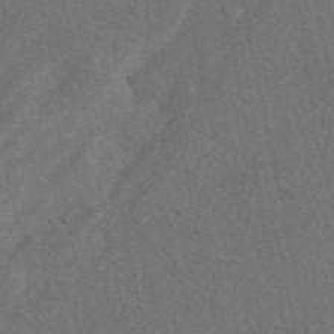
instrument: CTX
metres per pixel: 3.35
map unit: eAb
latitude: 48.2522
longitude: 118.2739
